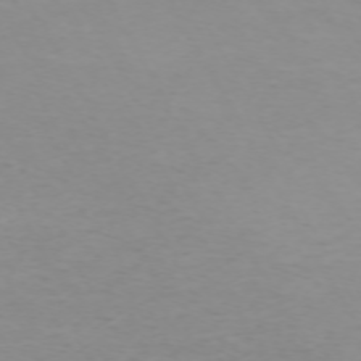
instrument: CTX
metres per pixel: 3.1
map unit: Hpe
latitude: -71.8611
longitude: 12.7463
